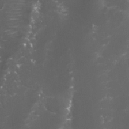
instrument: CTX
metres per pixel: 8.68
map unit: Nhu
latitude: 27.1781
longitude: -60.6490
